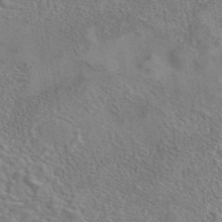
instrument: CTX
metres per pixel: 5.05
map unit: eAb
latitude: 42.0822
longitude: 110.2550
